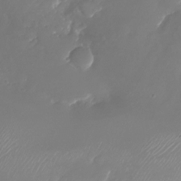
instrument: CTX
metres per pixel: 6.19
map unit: Nhu
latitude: -25.3510
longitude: -72.5924
